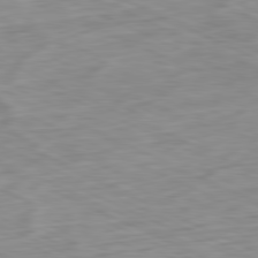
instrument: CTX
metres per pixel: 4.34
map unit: Ap
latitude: -81.6155
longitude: -69.9339
